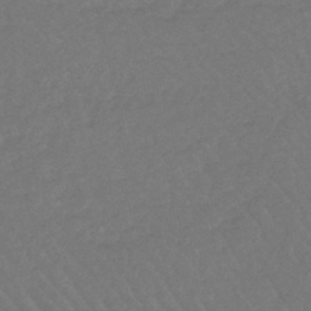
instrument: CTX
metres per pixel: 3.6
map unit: lHb
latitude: -43.0297
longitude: 73.7100
